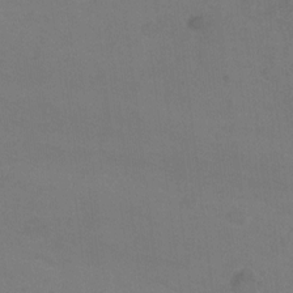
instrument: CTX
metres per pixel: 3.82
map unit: Ht
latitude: 1.1592
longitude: -33.4804
